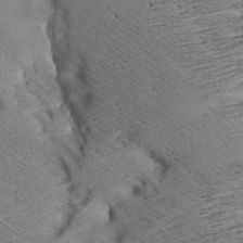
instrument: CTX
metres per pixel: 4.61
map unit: Aa
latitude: 7.8961
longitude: -140.0822
